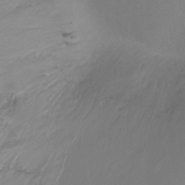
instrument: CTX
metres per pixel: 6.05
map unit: Nhu
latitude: -8.7274
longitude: -49.7828
